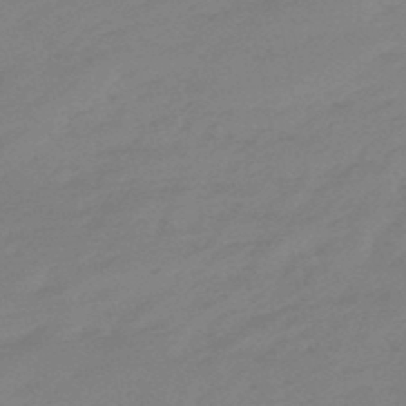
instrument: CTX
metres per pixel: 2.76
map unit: eHb
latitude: -48.4629
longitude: 85.8611
